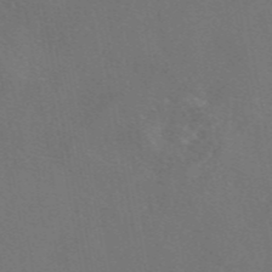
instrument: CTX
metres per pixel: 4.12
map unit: eAb
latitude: 47.2726
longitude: 109.0108
